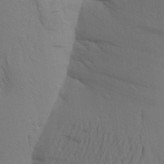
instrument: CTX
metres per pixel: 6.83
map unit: Aa
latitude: 24.2333
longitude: -148.7435
